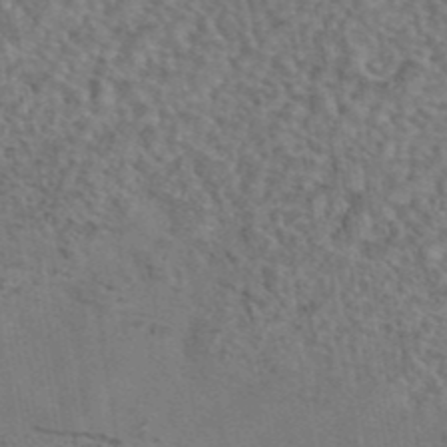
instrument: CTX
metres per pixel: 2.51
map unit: eAb
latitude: 43.2915
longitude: 103.9178
